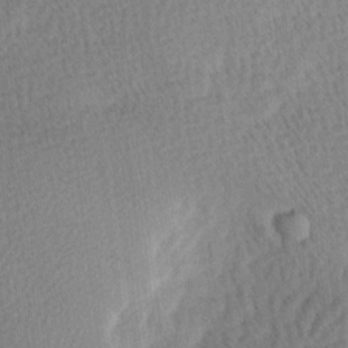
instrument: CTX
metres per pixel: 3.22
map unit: Ave
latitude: 10.9892
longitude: -107.1592
